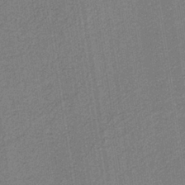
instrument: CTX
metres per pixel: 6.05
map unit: eAb
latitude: -37.9178
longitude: 51.8422
